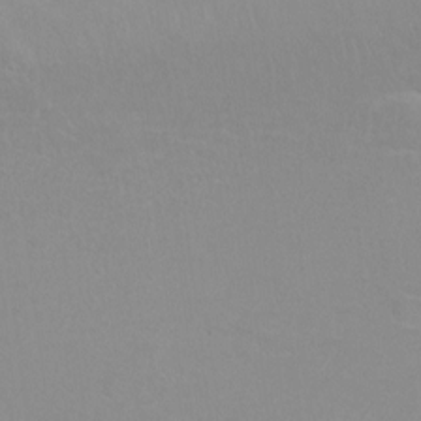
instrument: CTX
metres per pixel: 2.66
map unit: Hto
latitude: 7.2915
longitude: -30.9136
